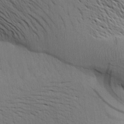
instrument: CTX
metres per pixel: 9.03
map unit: Aa
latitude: 26.4412
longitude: -143.3482
